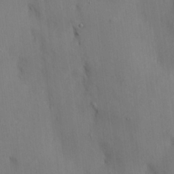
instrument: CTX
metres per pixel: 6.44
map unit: HNhu
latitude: 14.1767
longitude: 11.8422
